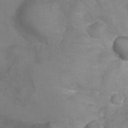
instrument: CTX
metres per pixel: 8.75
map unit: Ht
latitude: -6.2739
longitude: -21.8206
